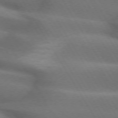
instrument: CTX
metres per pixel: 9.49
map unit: lApd
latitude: 72.6491
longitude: -51.9339
